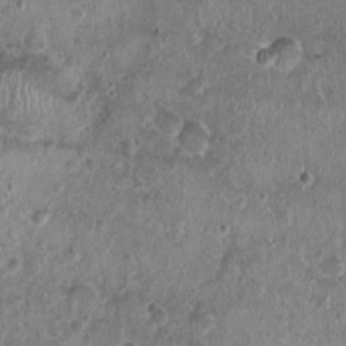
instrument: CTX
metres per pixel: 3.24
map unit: Nhu
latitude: 0.8380
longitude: -16.0822
